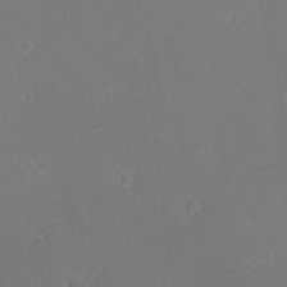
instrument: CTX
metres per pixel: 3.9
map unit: eHh
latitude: -10.9920
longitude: -64.8758
